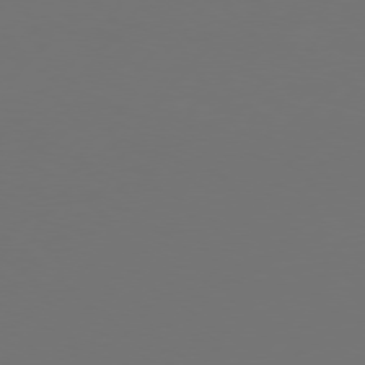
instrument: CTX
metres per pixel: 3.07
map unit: Hpe
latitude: 75.7828
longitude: -129.5938
